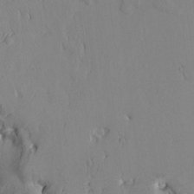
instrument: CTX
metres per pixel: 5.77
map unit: Htu
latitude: 2.3656
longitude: 179.6533
